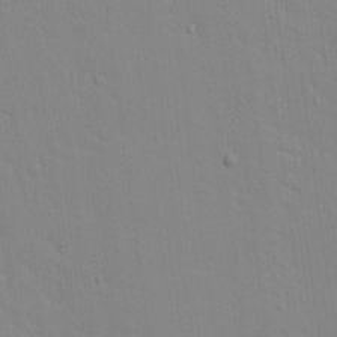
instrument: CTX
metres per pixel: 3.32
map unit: lAvf
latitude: 16.4601
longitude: -127.2726
